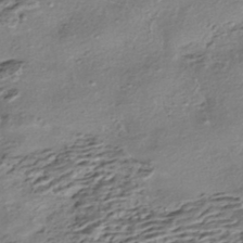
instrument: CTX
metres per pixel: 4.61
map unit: HNhu
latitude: -42.5006
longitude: 105.6533
